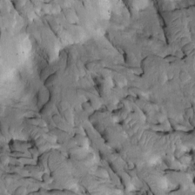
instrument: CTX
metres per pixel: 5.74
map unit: Htu
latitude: -2.3306
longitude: 149.3510
